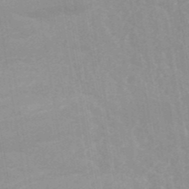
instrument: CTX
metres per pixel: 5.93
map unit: ANa
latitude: 44.0822
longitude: 28.1039
